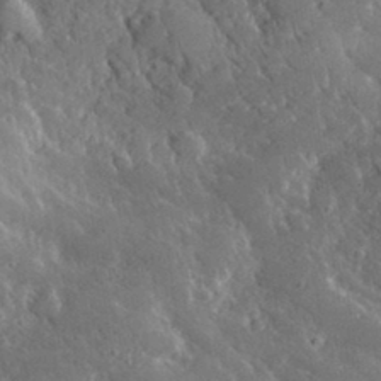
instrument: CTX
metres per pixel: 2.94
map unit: lHvf
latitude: 33.4426
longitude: -85.1781
